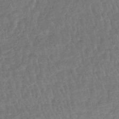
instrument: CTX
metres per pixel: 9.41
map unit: lHb
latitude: -41.7289
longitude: 66.9919
